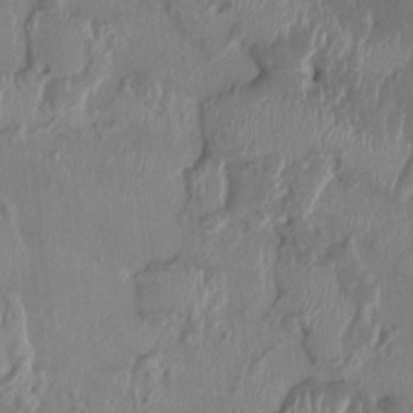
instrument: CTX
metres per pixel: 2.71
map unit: HNhu
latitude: 2.9136
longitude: -5.9150
